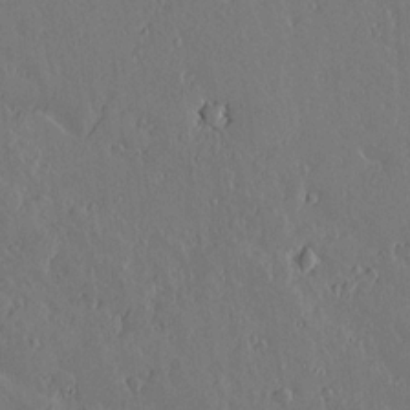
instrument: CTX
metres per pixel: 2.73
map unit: lAvf
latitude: 15.5560
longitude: -126.3090
